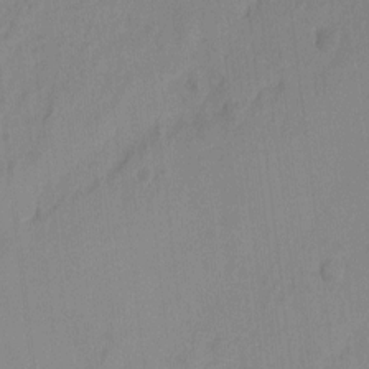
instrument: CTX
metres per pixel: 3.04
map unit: Ht
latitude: -11.0298
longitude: -39.1403
